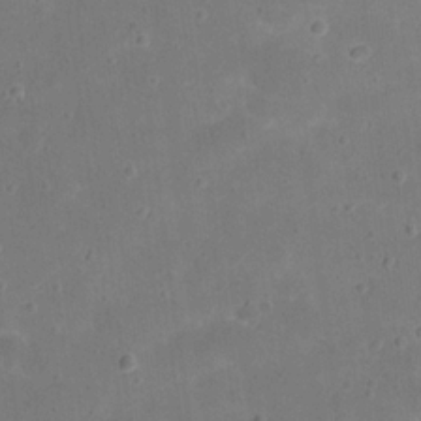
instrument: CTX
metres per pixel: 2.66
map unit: eHh
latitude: 20.7435
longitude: -65.0458
